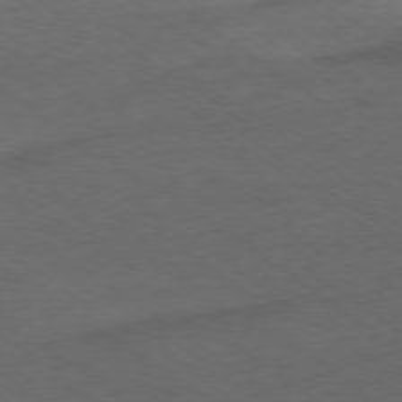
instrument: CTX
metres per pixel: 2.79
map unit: Ap
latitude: -78.5573
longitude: -75.6127
